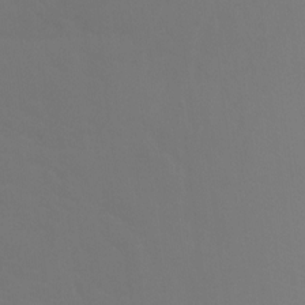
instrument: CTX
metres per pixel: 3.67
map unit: Htu
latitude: -14.3118
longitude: -47.6883
